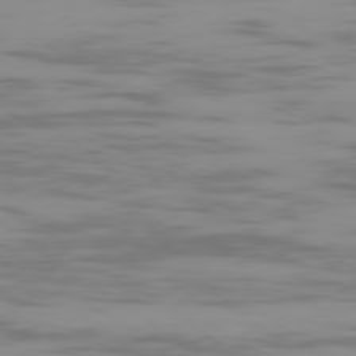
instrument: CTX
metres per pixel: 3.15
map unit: Ap
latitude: -79.2565
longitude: -103.3292
